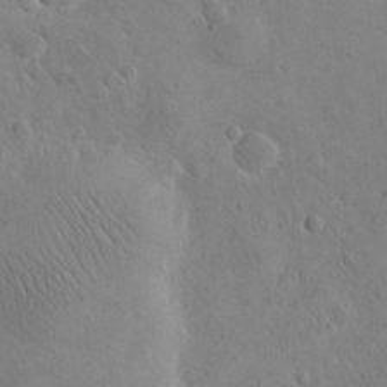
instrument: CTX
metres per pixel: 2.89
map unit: eHh
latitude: 25.1592
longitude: -67.2537
